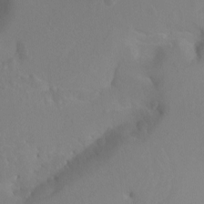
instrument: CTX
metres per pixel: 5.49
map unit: Aa
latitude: -13.1431
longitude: -67.8961
